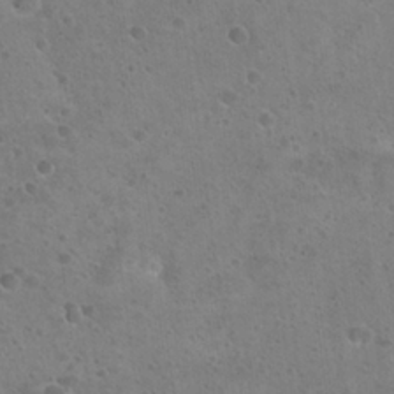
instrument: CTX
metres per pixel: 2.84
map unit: Hto
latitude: 23.1025
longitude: -48.4601
